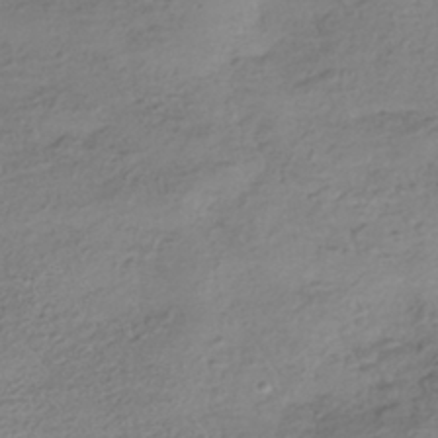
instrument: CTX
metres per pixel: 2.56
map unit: HNhu
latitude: -41.5210
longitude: 99.6344
